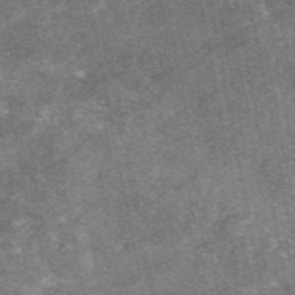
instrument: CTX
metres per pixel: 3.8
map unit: eAb
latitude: 47.6316
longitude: 121.3887
